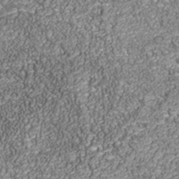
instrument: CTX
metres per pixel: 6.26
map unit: Nhu
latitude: -39.0109
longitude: -84.0633
